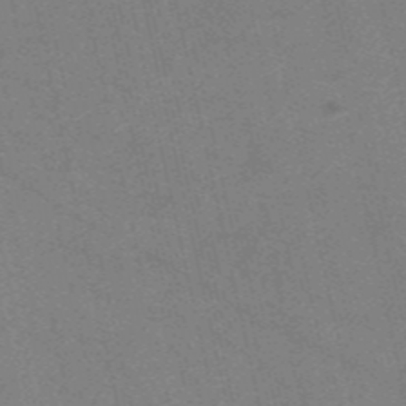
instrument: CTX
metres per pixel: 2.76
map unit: HNb
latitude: -55.3888
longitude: -38.6301
